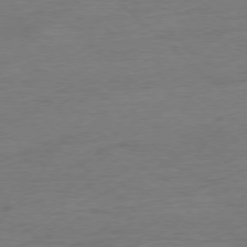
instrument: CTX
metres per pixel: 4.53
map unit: Ap
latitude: -77.8233
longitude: -88.1011
